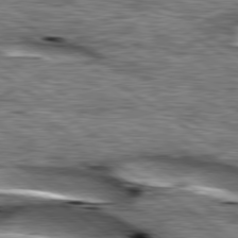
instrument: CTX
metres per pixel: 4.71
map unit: lApd
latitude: 79.6505
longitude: -49.3104
